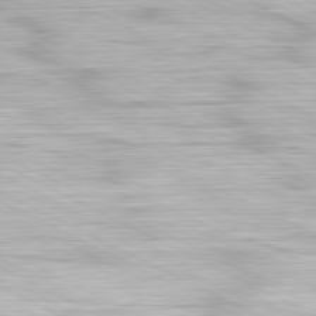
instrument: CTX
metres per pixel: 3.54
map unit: Hpe
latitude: -81.5210
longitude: 17.7289
